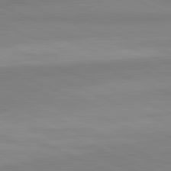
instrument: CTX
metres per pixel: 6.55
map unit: lApd
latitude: 82.1011
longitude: 178.5196
